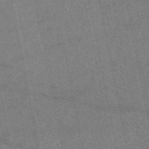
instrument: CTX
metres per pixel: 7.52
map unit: eAb
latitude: 47.9150
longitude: 103.4832
